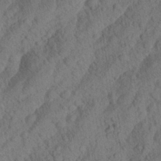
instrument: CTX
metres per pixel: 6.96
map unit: Aa
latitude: 23.3293
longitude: -143.1592
